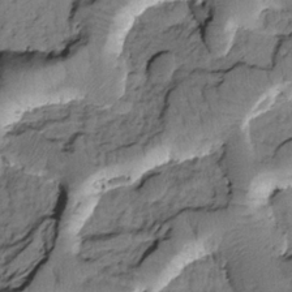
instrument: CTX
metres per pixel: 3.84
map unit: Htu
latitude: -1.7478
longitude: 173.1242
